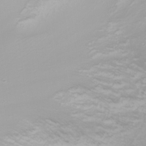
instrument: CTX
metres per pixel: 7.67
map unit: Nhu
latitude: -4.8408
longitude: -73.9717
